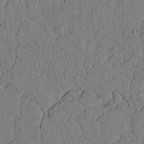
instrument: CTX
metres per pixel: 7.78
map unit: lAvf
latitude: 4.9892
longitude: 166.5196
